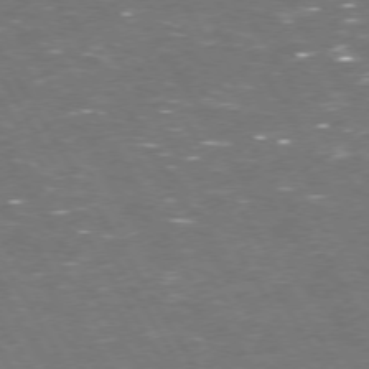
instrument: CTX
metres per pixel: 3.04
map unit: Hpe
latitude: 72.6113
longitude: -124.3089
